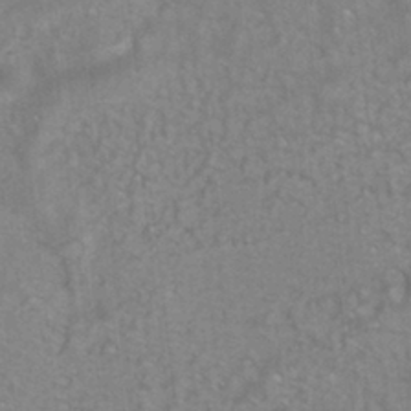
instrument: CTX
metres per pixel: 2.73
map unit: ANa
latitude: -39.1620
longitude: 96.2362
